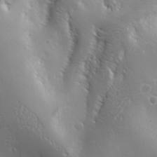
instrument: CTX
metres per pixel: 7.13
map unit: Ave
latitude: 19.7071
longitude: -138.1389
